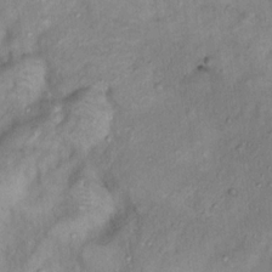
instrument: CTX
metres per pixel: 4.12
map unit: Nhu
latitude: 11.8583
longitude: -27.4427
